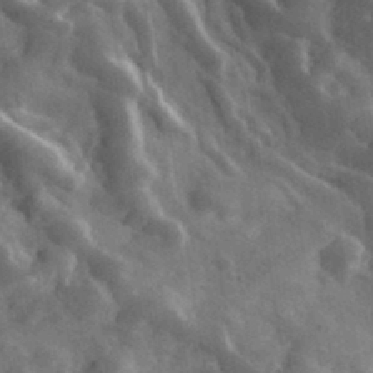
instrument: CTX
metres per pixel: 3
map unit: lHvf
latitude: 33.8961
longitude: -86.3278
